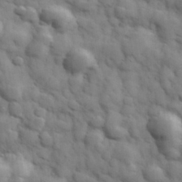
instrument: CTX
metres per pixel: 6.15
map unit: Hve
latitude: 31.6883
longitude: 150.9542
